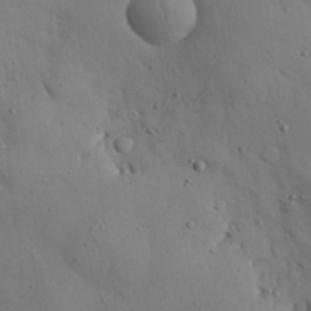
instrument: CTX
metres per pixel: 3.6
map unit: Nhu
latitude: 27.6694
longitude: -72.5924
